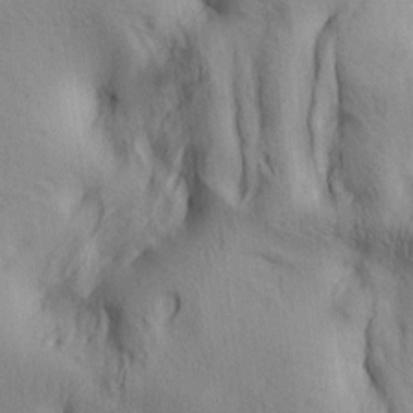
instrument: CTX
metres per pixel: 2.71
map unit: lAa
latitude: 5.9717
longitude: -114.3656
